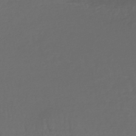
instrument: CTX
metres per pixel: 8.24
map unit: lHb
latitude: -43.1431
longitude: 66.1228
